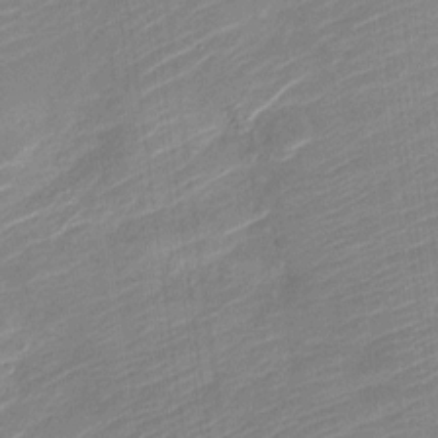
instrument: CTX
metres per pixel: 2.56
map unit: Nve
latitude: -19.0486
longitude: 107.6155
